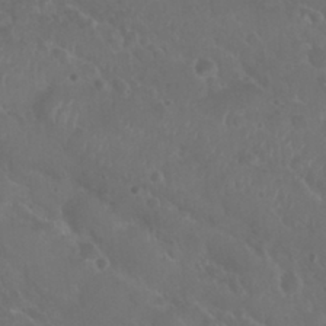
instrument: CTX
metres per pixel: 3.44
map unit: Nhu
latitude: 28.8380
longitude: -55.5182
